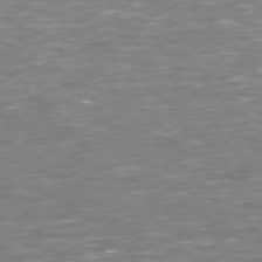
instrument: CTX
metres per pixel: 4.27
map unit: Hpe
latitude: 73.6505
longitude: -125.1592
